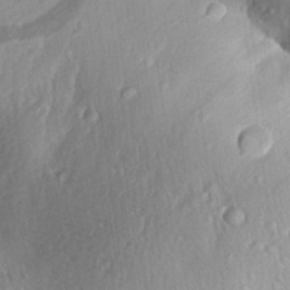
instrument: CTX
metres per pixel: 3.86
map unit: Aa
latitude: 31.1026
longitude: -133.1403
